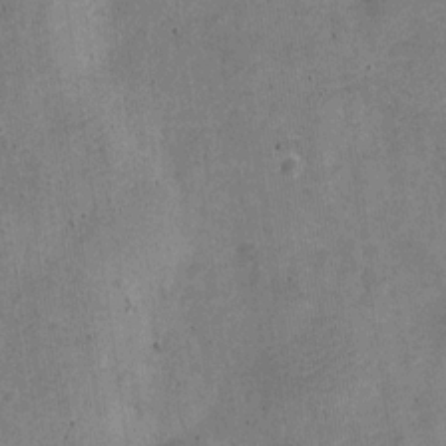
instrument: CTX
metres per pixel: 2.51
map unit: Nve
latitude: -25.0108
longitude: 105.6344
